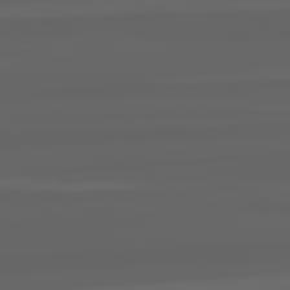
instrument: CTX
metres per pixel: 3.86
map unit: lApd
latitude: 82.4223
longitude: -168.1956
